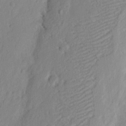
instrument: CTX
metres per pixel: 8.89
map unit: eHh
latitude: 2.8380
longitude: -77.6316
